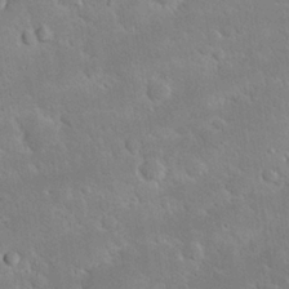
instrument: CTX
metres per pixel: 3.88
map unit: Nhu
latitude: 23.7638
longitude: -71.8205
